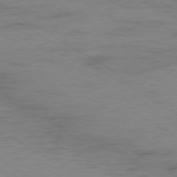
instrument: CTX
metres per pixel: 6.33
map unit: Ap
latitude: -80.2740
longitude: -52.5168
